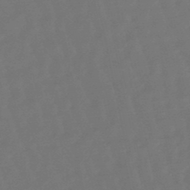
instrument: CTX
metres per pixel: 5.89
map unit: eHb
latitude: -47.4265
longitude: 82.1039
